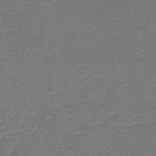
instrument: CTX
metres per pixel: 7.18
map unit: HNb
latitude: -43.9745
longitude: 52.7463
